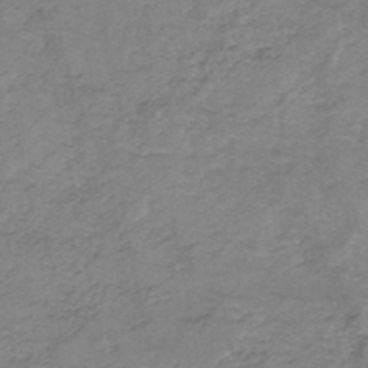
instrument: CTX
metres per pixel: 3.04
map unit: eHh
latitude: -45.3132
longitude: -30.0633
